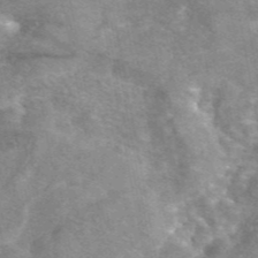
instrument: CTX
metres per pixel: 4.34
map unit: eAb
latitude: 44.7435
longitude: 109.1809
